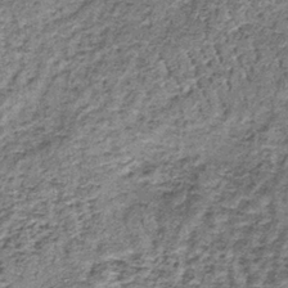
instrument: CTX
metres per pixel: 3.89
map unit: lHb
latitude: -38.7841
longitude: 64.0094
